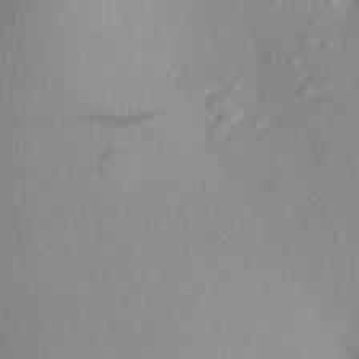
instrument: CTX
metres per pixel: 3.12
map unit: Aa
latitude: 26.7435
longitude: -146.5168
